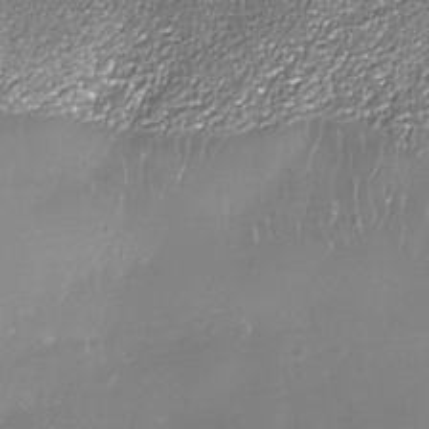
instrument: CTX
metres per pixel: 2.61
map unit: Nhe
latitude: -35.6155
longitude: -87.1970
